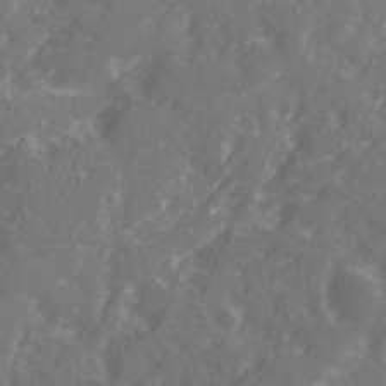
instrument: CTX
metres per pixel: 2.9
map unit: Ave
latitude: 21.4616
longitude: -131.9906
